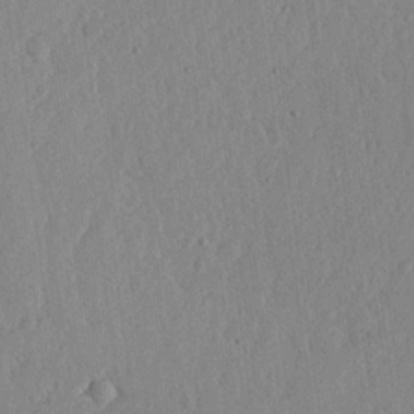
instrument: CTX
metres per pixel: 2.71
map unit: lHvf
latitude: 18.8758
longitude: -115.7071
